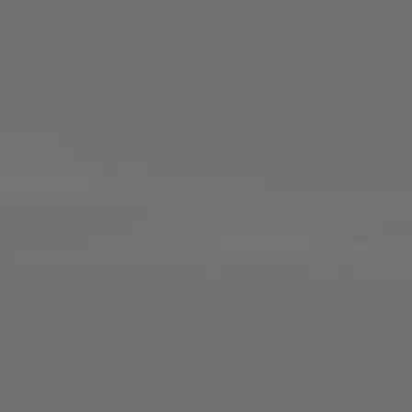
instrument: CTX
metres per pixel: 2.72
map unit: lApd
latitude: 82.0633
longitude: -152.1956
